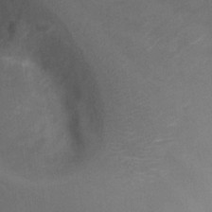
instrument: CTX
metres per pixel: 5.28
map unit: Ht
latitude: 2.1578
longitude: -27.2726
